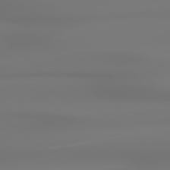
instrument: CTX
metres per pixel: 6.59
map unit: lApd
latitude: 79.1026
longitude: -136.2145
